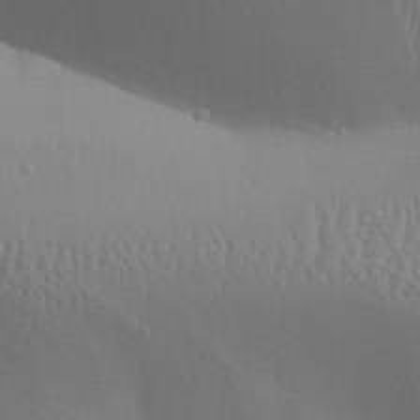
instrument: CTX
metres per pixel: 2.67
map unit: Aa
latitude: 31.2537
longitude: -140.2333
